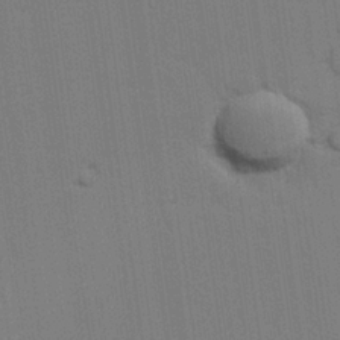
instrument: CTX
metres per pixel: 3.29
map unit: lAvf
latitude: 25.2914
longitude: -111.5560
